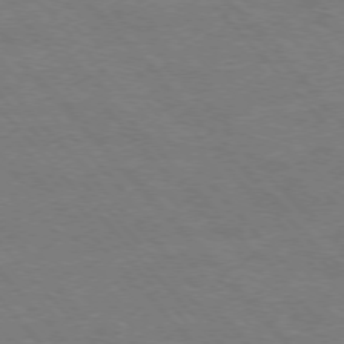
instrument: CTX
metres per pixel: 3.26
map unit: Hpe
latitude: -76.2739
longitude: -12.6491
